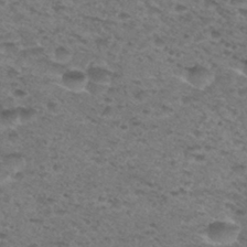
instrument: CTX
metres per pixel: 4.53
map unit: Hto
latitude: 30.5546
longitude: -48.1578
